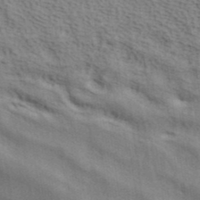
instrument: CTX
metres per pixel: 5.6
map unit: ANa
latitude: 39.0458
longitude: 28.9542
